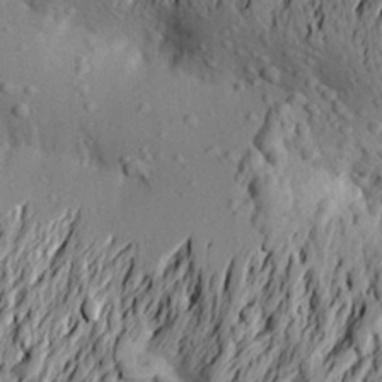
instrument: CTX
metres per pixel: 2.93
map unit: Aa
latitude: 21.5182
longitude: -150.0255
